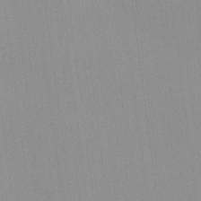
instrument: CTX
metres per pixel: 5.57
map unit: lHvf
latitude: -12.6141
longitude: -104.2712
